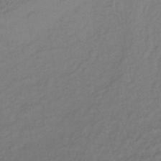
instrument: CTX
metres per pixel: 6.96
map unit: lHb
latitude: -37.5399
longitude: 69.1620
